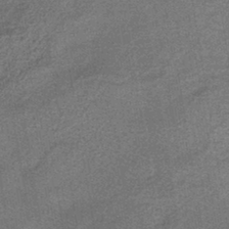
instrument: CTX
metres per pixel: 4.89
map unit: HNhu
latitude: -41.9745
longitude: 90.6519
